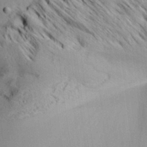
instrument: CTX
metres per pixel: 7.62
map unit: Aa
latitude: 32.8002
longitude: -137.5938
